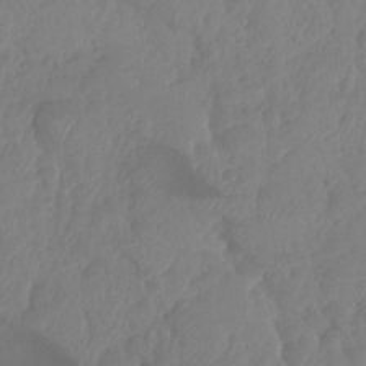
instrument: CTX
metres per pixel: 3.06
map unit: HNhu
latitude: -24.1795
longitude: 49.8423
